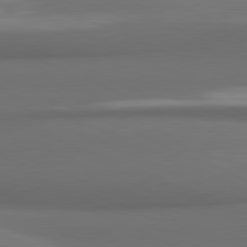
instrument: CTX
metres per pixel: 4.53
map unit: lApd
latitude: 81.7639
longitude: 171.7856
